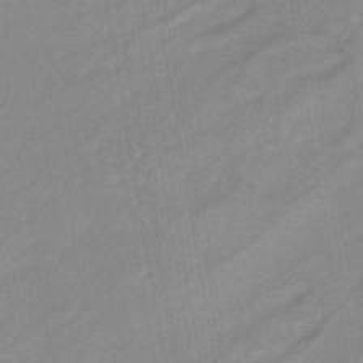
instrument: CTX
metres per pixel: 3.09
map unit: HNhu
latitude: -42.1038
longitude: 91.3321
